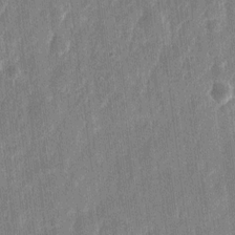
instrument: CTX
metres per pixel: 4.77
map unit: eHh
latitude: 11.4238
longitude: -70.7813
